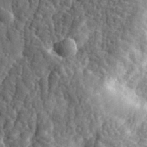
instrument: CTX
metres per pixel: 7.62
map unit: eHh
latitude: 35.3859
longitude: -80.2900
